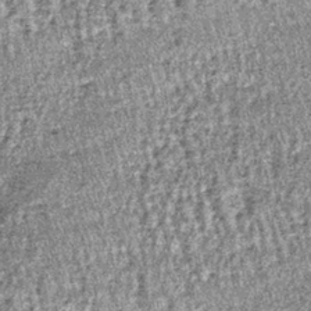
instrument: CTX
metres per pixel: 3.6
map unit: lHb
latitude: -39.2187
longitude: 67.0298
